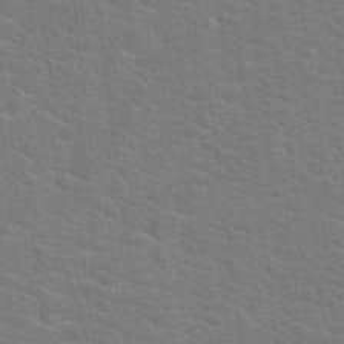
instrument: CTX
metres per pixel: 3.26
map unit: Hto
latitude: 19.7071
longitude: -43.9906
